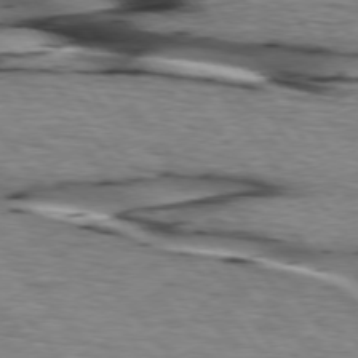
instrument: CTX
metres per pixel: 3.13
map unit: lApd
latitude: 74.8569
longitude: -72.0255
